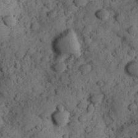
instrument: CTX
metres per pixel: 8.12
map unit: Hve
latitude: 24.6868
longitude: 147.4832
